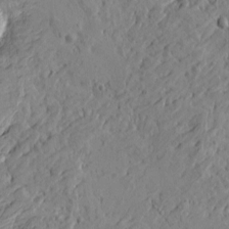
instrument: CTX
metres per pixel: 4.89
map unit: Htu
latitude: -4.1605
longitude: -177.0458
